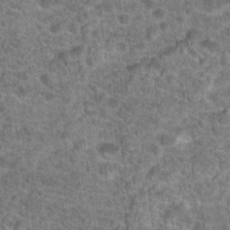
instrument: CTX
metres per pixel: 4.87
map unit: Hto
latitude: 19.6505
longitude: -42.8002
